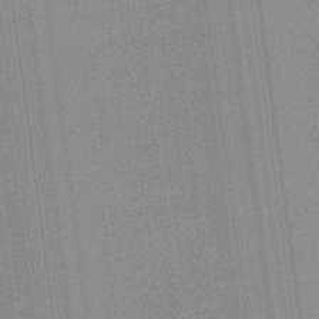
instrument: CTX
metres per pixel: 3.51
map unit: lHb
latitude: -31.7855
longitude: 66.3117
